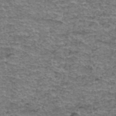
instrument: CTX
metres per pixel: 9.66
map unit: Hto
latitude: 36.9514
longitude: -43.2726
